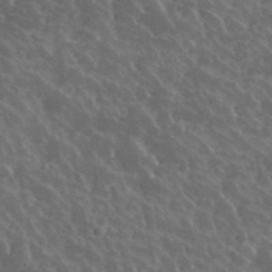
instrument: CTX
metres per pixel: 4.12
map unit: lHvf
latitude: 36.9136
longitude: -90.6679
